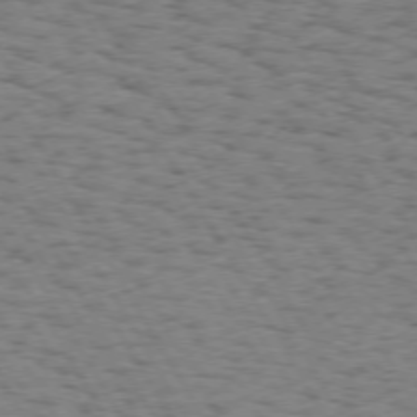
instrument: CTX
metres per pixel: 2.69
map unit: Hpe
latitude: 73.0837
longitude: -142.9325
